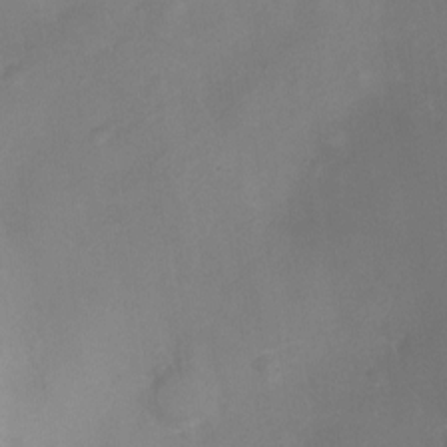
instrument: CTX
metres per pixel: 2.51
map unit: Ht
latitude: -4.5384
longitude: -19.2726
